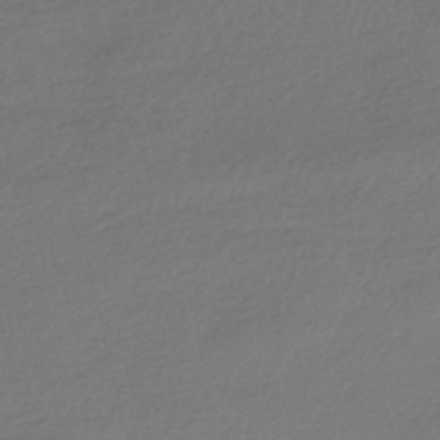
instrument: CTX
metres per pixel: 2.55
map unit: HNhu
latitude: -42.0849
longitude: 94.5007
